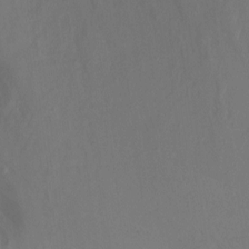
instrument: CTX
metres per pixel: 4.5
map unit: Ht
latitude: 0.3467
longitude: -36.0255
